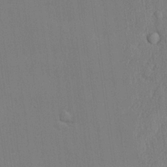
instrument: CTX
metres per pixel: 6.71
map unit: lHvf
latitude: 22.0255
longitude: 142.4062
